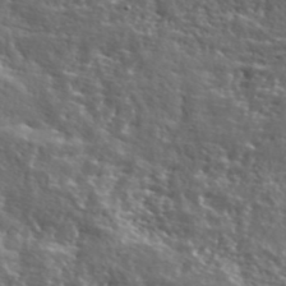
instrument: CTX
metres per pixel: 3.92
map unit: lHvf
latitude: 41.5938
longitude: -88.1389
